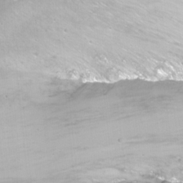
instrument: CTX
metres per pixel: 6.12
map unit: Nhu
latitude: -12.5196
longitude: -61.3481
